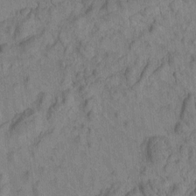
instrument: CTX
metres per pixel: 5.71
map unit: Htu
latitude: -3.5588
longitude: 172.6707
